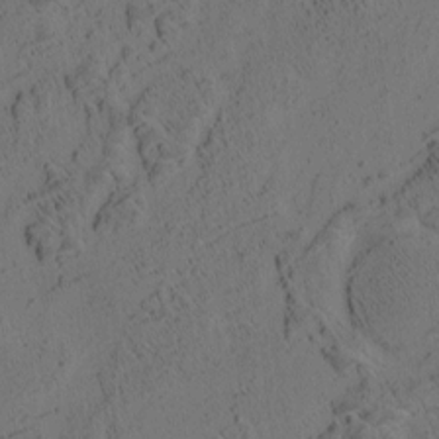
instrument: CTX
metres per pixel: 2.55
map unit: eHh
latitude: 3.6316
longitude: -78.7058
